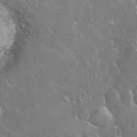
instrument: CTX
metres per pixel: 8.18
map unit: eHh
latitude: 37.0837
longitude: -61.8961
